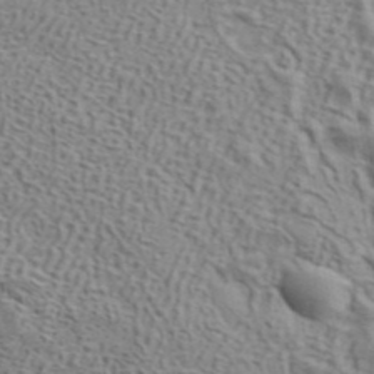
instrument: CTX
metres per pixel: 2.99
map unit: ANa
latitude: 42.8380
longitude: 54.4818
